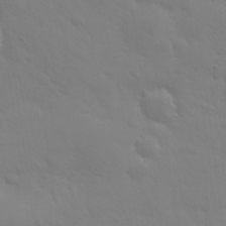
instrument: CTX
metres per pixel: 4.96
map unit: eHh
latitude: 25.6882
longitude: -65.9150
